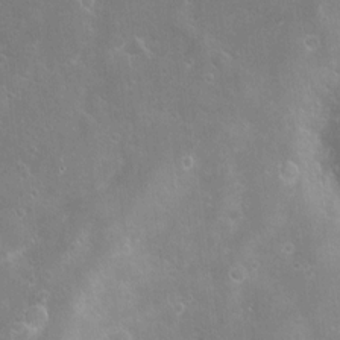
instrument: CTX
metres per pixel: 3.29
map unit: Hve
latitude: -10.8597
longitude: 175.2753
